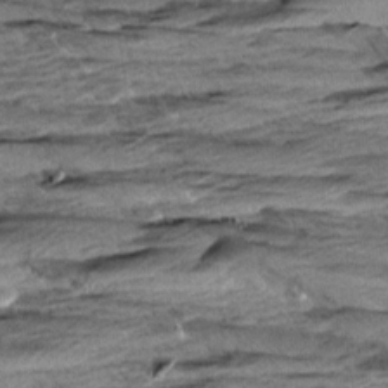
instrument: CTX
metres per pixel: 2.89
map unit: Aa
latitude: 8.6869
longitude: -137.7072
